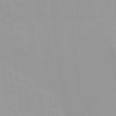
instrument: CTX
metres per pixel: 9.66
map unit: Nhu
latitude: -8.1228
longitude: -42.2145
